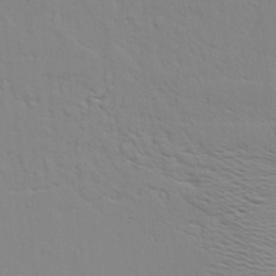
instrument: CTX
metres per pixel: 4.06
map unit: Aa
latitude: 9.1403
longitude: -135.6127
